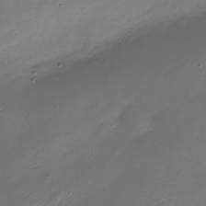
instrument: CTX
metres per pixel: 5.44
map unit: Nhe
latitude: -19.2943
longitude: 145.1998
